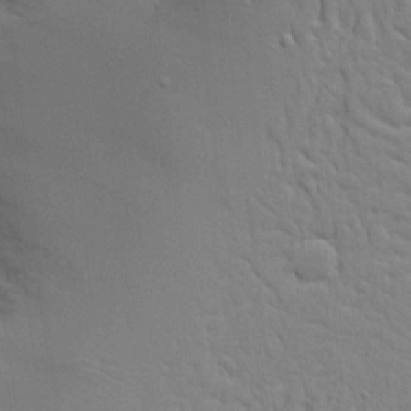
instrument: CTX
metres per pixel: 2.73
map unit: Ave
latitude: 16.8380
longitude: -141.2725
